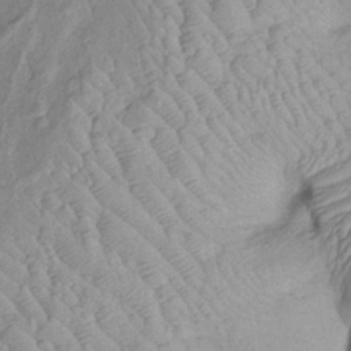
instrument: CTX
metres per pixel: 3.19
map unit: Htu
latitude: -6.2928
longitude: 152.6140
